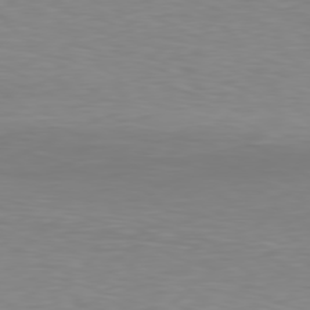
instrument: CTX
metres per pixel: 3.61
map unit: Hpe
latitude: 78.3656
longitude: -121.8584
